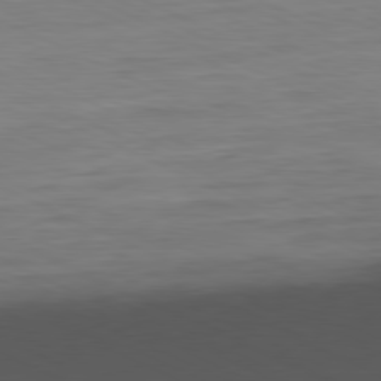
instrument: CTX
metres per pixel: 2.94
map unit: Ap
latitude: -81.2943
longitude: -76.7246
